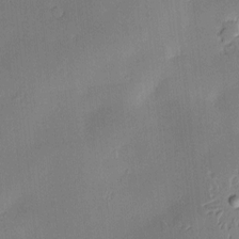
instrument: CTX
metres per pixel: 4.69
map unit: Hve
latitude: -10.1606
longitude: 175.4832
